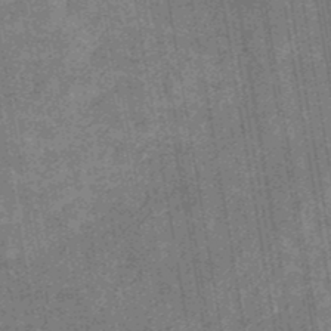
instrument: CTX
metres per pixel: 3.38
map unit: eHb
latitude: -30.6518
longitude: 70.4629
